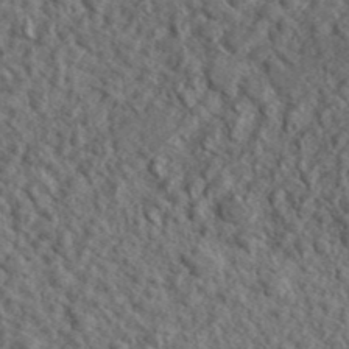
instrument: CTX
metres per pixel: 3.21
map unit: lHvf
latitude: 42.2145
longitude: -88.9325
